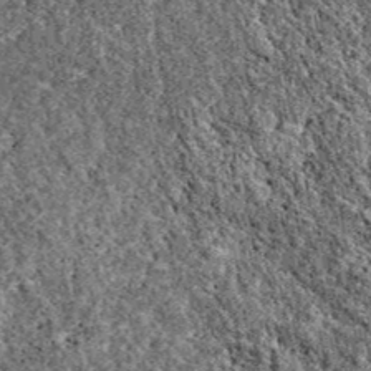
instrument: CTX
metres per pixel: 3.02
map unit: eAb
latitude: 38.8758
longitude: 110.5007
